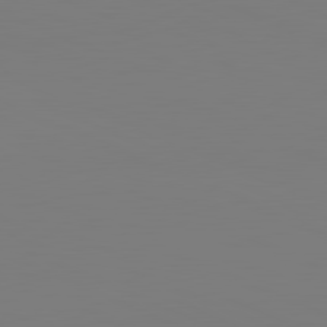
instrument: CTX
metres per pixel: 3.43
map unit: lApd
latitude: 81.9339
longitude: 147.6155
